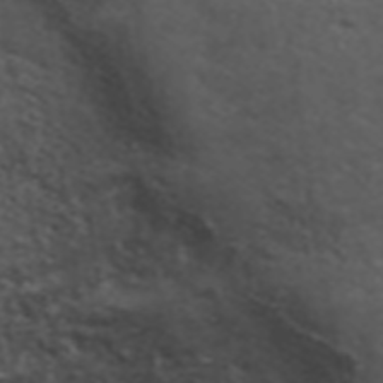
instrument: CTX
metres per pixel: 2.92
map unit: ANa
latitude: 39.0458
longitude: 24.7274
